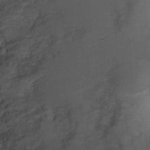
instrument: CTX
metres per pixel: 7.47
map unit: Nhu
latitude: 2.5168
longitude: -17.3859
